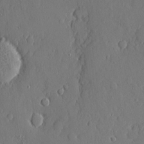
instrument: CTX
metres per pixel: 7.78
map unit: eHh
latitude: 5.1214
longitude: -75.1025
